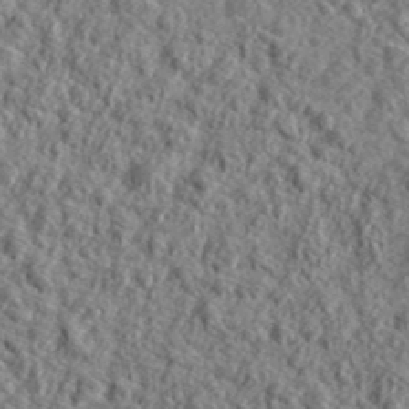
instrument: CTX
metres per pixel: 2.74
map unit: eHh
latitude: 42.3845
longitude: -90.0633
